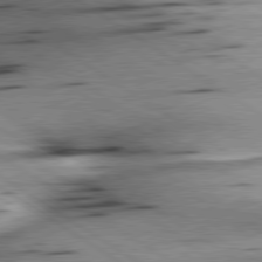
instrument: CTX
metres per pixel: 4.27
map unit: lApd
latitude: 79.5182
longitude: -155.8394
